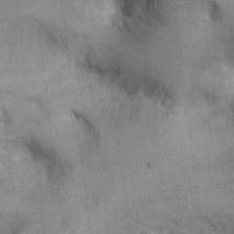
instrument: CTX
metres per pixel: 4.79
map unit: Ht
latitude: -2.4818
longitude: -13.7450
